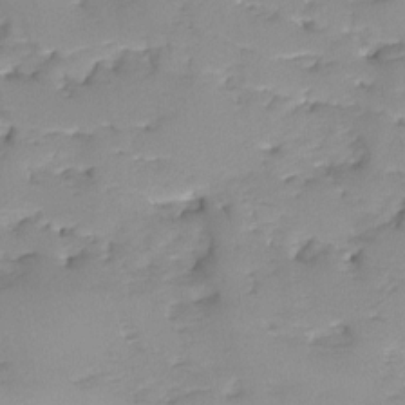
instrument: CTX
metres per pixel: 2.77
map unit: Ave
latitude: -8.8786
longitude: -117.1781
